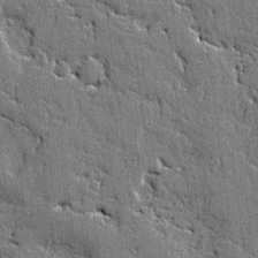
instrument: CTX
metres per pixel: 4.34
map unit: lAvf
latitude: -0.3873
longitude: -106.4601
